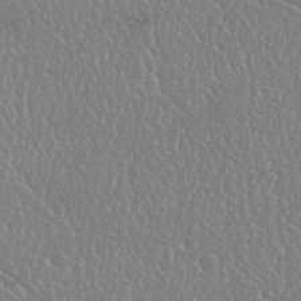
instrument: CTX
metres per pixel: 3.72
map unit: Nhu
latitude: 25.2348
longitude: -59.4426
